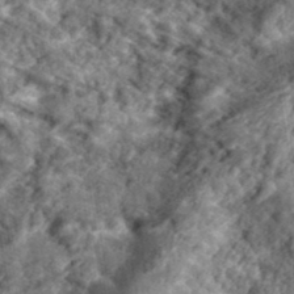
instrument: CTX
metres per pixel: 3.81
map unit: eHh
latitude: 36.8191
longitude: -79.9528
